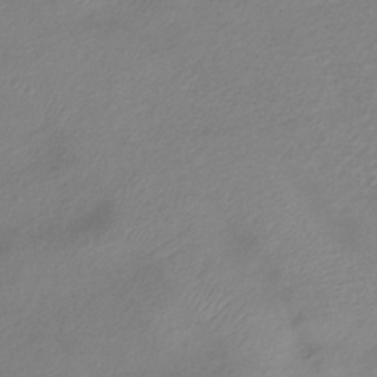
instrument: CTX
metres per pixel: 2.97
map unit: lHb
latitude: -36.3117
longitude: 71.7478
